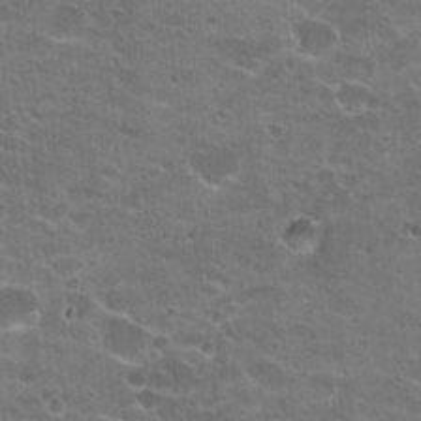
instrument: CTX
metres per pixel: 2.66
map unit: Hto
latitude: 22.1389
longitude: -42.6491
